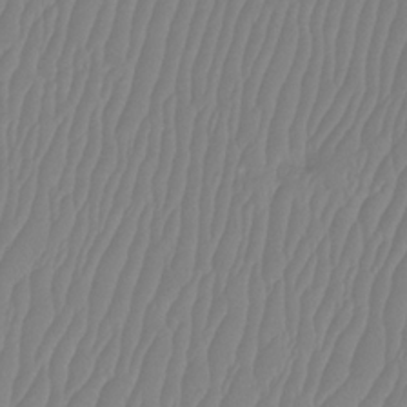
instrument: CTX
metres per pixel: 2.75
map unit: Htu
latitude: -8.1795
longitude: -74.9892
